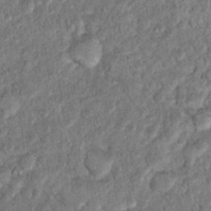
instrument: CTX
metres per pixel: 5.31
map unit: Hto
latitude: 15.1215
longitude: -34.2711
